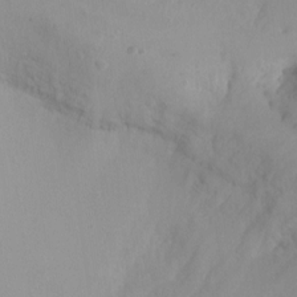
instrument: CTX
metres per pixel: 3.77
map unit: Ht
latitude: -8.6329
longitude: -35.8205
